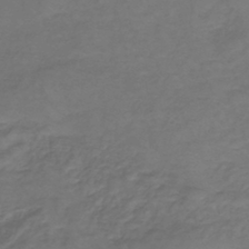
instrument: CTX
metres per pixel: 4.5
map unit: lHb
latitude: -39.5021
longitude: 72.1039
